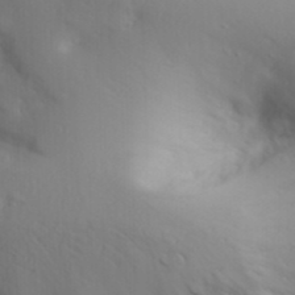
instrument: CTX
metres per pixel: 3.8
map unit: Aa
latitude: 29.5182
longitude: -145.8772
